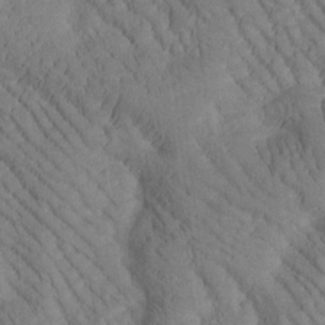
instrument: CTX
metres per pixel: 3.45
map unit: Htu
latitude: -1.5399
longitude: 172.7841
